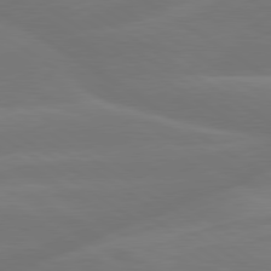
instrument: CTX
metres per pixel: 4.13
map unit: lApd
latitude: 79.8584
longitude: -149.7072
